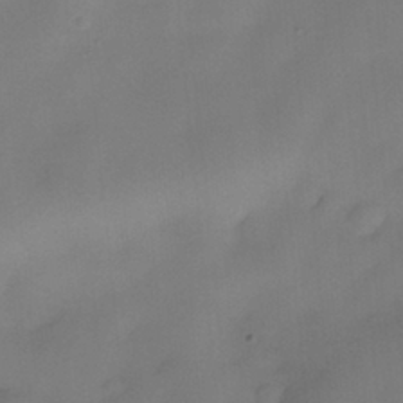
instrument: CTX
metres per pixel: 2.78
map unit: eHh
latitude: -22.1039
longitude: 15.8423
